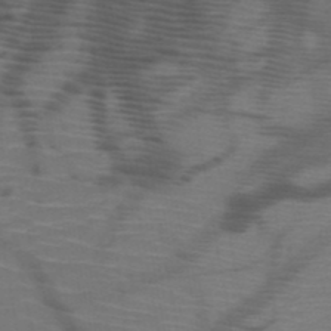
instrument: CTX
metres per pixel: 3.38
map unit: HNb
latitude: -50.5574
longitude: -44.5546
